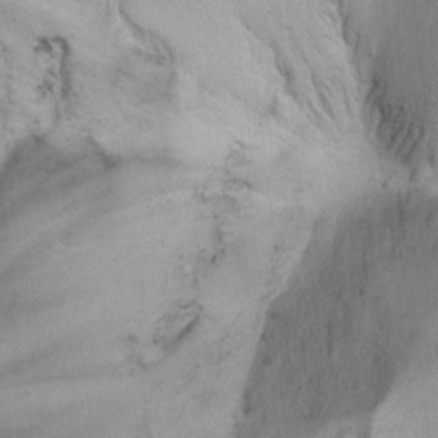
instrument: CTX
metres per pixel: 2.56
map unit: Aa
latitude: -3.0864
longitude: -73.8584
